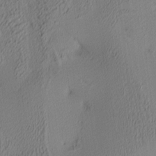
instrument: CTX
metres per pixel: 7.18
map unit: lAa
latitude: 3.3859
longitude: -115.5938
